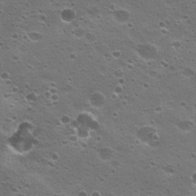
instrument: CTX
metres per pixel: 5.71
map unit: Nhu
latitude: 20.6680
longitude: -31.4427
